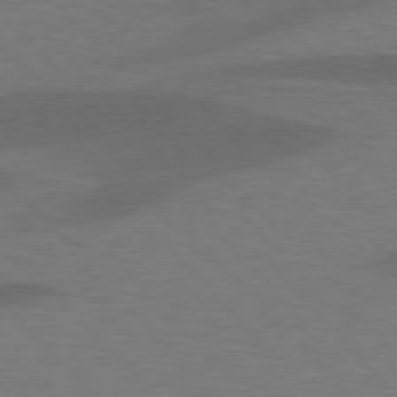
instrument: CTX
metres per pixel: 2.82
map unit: lApd
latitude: 77.5560
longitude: -58.7624
